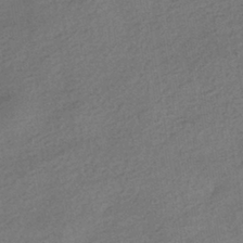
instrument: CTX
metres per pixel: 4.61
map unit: HNhu
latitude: -41.4454
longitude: 96.2740
